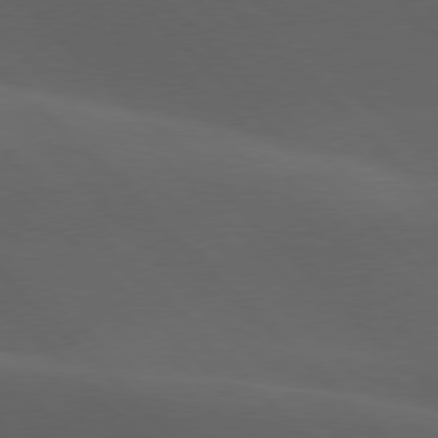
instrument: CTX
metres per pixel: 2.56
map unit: lApd
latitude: 77.8016
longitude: -53.8772
